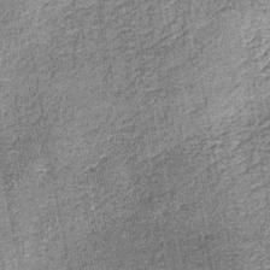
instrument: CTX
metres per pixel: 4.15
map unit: lHb
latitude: -38.8597
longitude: 64.8408
